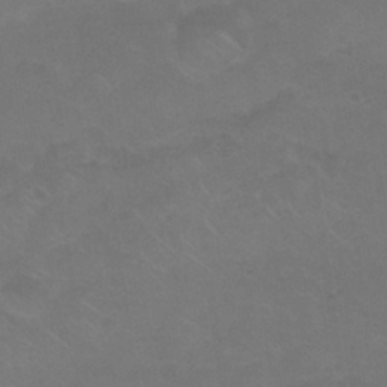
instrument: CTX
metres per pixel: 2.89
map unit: Nhu
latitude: 26.3089
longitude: -54.0255
